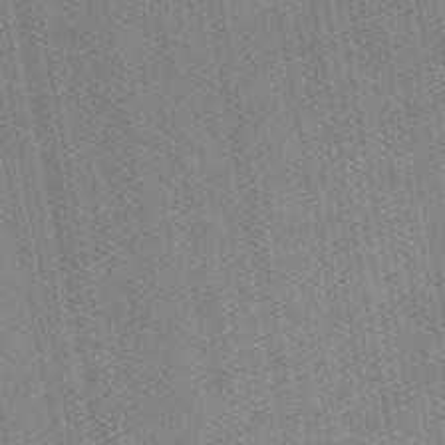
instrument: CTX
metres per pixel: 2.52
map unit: HNb
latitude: -49.3132
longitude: -49.2726
